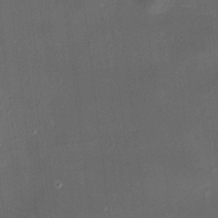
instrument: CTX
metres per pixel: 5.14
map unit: HNhu
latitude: 8.8380
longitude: 13.2187
